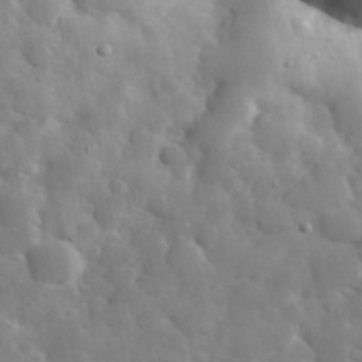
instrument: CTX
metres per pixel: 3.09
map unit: eHh
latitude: 37.1026
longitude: -67.5371
